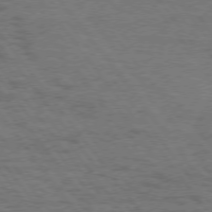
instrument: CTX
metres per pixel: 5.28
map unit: Hpe
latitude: 74.4979
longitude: -152.8191
